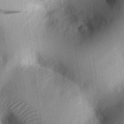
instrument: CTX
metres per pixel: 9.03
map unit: eHh
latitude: 24.9135
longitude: -78.3279
